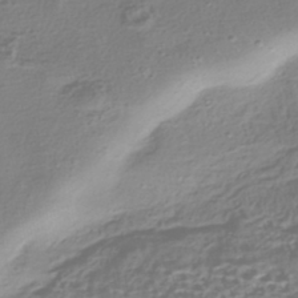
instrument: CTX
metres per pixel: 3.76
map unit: HNhu
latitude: -42.8408
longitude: 106.7086
